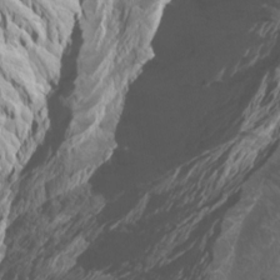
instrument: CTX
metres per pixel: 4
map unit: Htu
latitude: -7.7855
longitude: -64.8569
